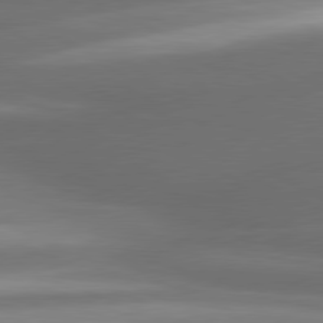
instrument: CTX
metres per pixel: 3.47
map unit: lApd
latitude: 80.5546
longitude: -142.4412
